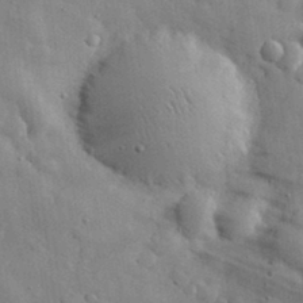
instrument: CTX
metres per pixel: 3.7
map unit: eHh
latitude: 31.1215
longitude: -71.6883
